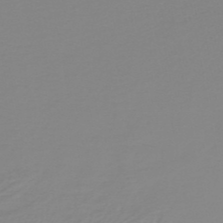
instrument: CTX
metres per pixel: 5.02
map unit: lHb
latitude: -44.6896
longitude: 55.5210
